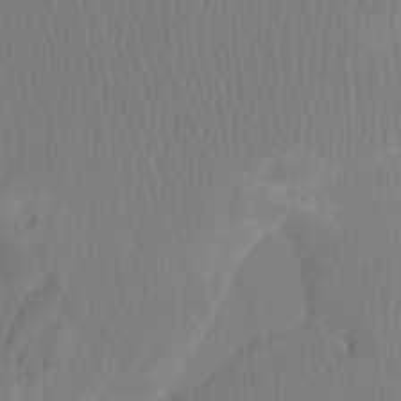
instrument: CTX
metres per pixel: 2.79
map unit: Ht
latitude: -2.3495
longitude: -17.8394
